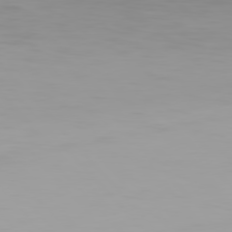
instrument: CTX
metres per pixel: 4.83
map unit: Hpe
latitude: 77.7260
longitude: -166.1011
